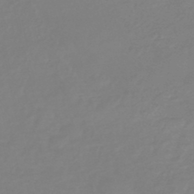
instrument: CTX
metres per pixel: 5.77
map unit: eHb
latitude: -45.3321
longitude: 81.2943
